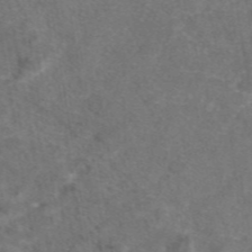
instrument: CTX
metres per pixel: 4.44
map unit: eAb
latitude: 47.2348
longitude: 111.0108
